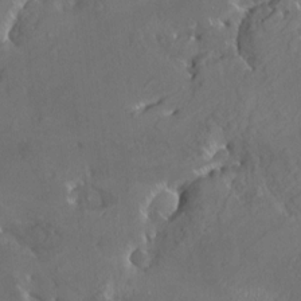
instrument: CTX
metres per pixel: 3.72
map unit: HNhu
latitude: 4.8002
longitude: 13.5210
